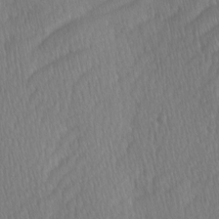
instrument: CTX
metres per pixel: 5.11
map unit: Ave
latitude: -0.7653
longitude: -114.1955
